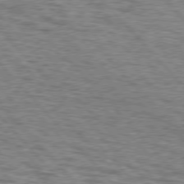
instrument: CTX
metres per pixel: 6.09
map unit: lApd
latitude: 76.2522
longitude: -70.4034
